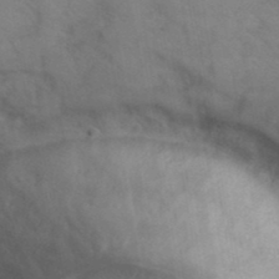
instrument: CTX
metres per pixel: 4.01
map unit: Hto
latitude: 38.4601
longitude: -42.3467
